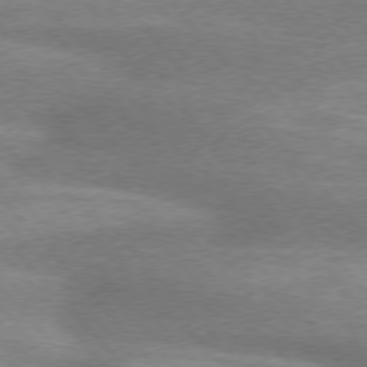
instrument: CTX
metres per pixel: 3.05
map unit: lApd
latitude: 75.6883
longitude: -59.1592
